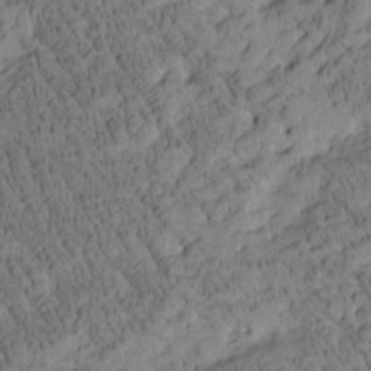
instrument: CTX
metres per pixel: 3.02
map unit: Htu
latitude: -3.8422
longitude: 175.5021
